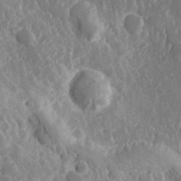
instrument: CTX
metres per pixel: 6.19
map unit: Hve
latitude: 24.9513
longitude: 146.3306
